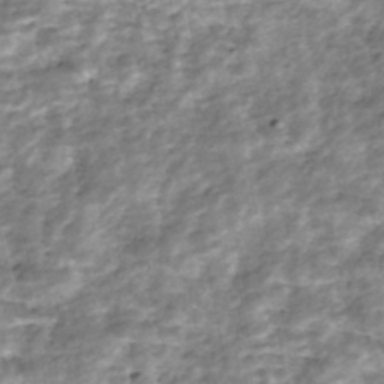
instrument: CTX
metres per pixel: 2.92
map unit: Nhe
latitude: -47.6722
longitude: -171.8961
